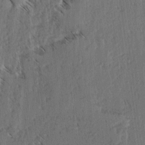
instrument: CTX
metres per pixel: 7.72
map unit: lAvf
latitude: -4.1039
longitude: -113.9528
